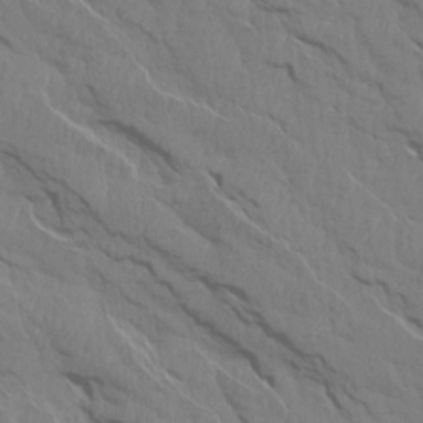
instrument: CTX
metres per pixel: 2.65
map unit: Aa
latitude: 14.6869
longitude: -147.2726
